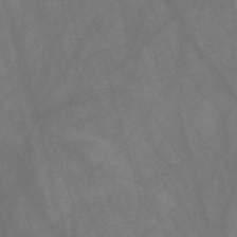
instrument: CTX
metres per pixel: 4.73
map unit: Nve
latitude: -58.1227
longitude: 63.9745
